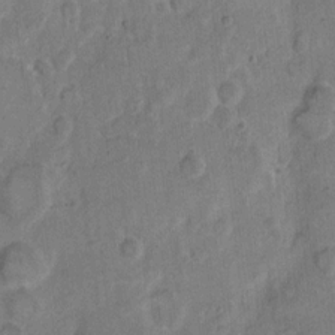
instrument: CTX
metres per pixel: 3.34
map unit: eHh
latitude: 11.1214
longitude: -64.7813
